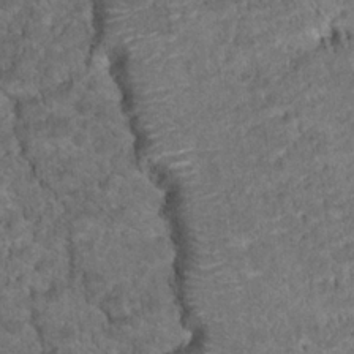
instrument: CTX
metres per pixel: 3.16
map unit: Hto
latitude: 18.2333
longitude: -36.8947
